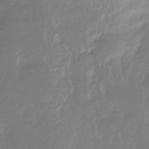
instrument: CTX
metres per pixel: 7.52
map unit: Nhu
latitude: -29.2376
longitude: -79.8206
